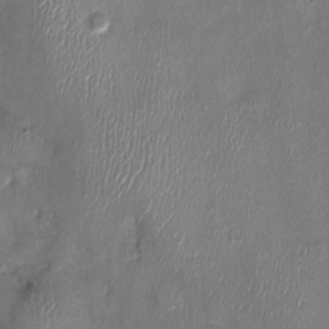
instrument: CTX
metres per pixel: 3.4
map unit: Nhu
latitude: -0.5385
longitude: -15.2537
